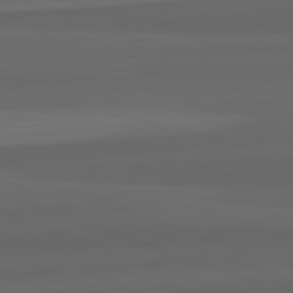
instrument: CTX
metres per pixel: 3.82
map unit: lApd
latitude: 82.8380
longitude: 159.9745
